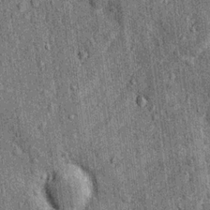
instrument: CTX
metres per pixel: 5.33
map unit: Nhu
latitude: 15.7828
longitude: -32.2900
